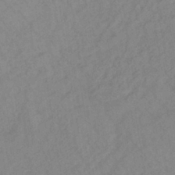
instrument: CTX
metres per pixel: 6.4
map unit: lHb
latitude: -36.9919
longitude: 72.4062
